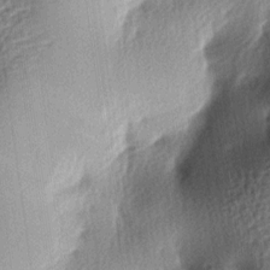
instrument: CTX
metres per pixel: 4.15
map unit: lAa
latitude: -5.9745
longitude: -124.0822
